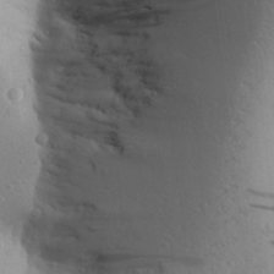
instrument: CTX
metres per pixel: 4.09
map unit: Aa
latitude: 27.5560
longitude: -143.2537
